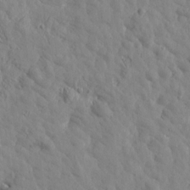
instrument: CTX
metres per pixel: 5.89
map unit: Htu
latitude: 2.0255
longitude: 179.0297
